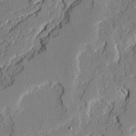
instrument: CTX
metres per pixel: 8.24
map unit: Ave
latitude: 22.0444
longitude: -129.7072
